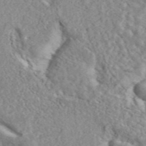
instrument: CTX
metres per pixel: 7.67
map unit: ANa
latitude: 45.7449
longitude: 27.4076
